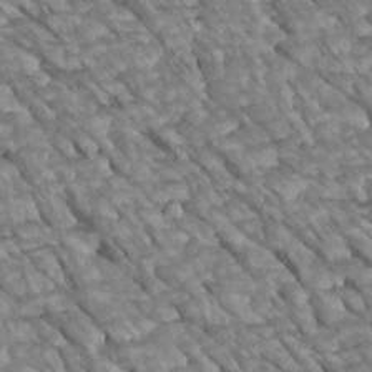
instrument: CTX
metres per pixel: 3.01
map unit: Htu
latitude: 2.1389
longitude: 144.1606
